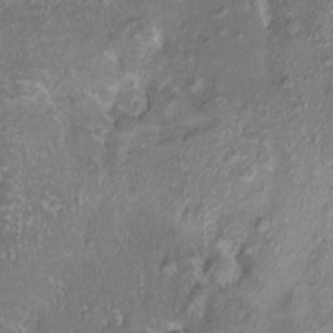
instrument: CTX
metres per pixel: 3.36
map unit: HNhu
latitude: 3.2537
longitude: 8.4251
